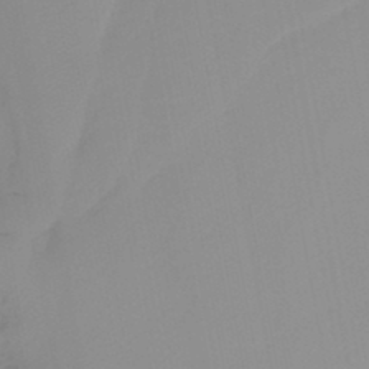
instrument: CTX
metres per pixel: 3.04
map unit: HNb
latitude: -45.1431
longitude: -43.6316
